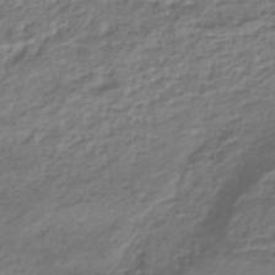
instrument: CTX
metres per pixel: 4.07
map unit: HNhu
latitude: -44.4062
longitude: 102.5007
